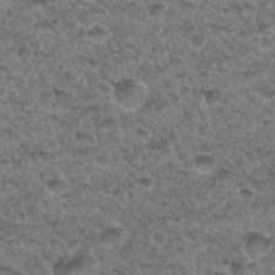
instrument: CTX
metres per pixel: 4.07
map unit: Hto
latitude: 33.0081
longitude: -48.7435
